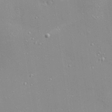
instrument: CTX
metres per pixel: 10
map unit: eHh
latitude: 24.2900
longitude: -90.3089
